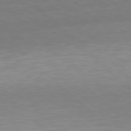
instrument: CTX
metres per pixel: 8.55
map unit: Hpe
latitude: 78.4034
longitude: -167.7638
